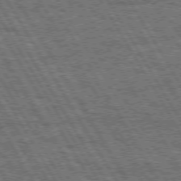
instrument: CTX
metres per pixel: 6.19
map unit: Hpe
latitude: 73.2537
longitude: -125.9339
